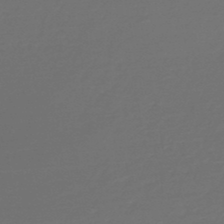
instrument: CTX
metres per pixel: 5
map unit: HNb
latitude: -47.1998
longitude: 53.9745
